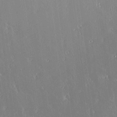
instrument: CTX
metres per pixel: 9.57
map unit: lAvf
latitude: 14.6302
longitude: -128.4979
